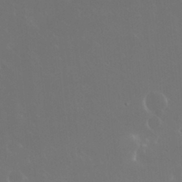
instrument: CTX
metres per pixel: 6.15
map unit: Nhu
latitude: 30.2334
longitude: -58.0633
